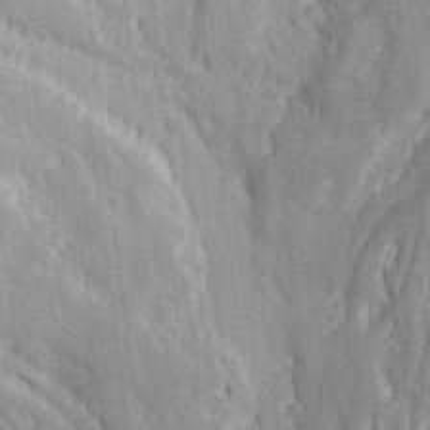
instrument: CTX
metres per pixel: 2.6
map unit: Ave
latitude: 22.8380
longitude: -134.3278
